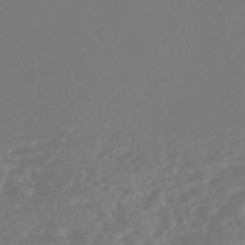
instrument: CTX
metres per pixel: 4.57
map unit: Nhe
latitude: -46.9730
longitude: 152.1794
